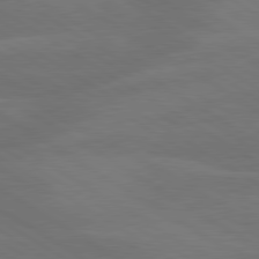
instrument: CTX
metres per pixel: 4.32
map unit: lApd
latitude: 79.9906
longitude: -126.0444
